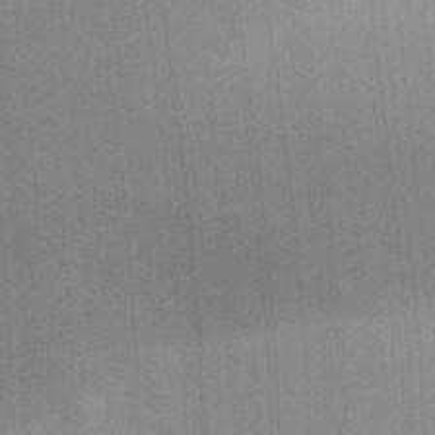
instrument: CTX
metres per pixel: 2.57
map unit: Aa
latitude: 32.0255
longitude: -143.1592
